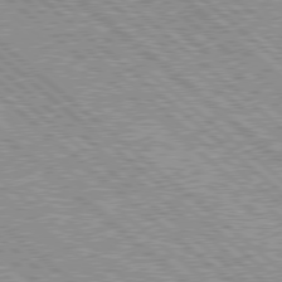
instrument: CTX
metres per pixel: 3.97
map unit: Hpe
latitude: 78.1578
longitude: -159.9150
